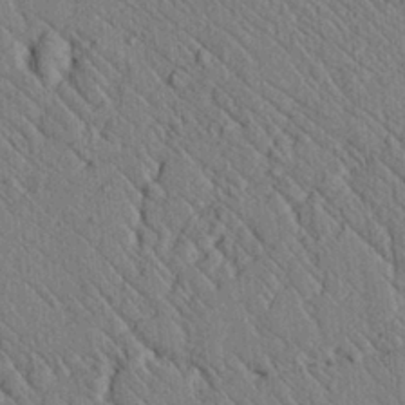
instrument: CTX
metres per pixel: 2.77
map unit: lAvf
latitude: 6.8758
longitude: 159.7855
